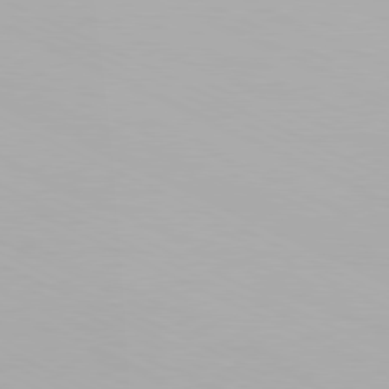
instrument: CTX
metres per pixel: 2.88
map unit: Hpe
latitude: -81.5777
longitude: 18.6896
